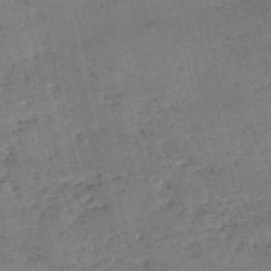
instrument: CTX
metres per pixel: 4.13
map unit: eHh
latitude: -55.2565
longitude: -91.0647
